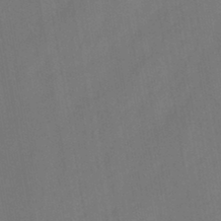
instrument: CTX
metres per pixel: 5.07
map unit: HNb
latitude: -44.6519
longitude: -39.0080
